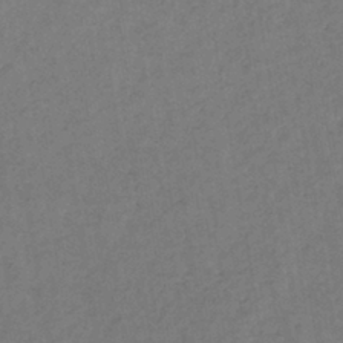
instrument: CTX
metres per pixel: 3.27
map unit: lHb
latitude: -39.1431
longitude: 72.7274
